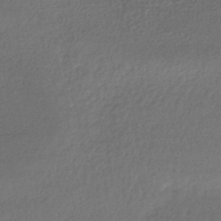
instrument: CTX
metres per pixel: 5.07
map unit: lHb
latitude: -41.4076
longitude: 69.4076
